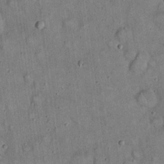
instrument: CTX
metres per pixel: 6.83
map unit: eHh
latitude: 19.5749
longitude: -60.7813
